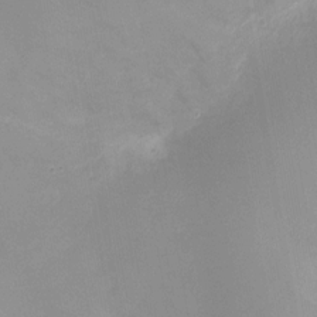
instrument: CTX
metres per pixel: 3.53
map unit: Ht
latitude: -11.4077
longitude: -27.2537
